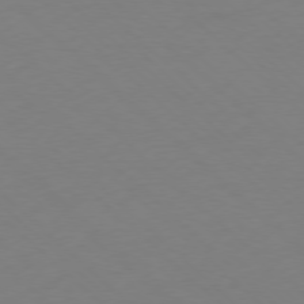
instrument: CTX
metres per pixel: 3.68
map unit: Ap
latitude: -77.9556
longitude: -57.5371
